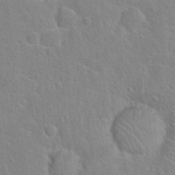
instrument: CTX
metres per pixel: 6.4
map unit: Hto
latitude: 21.5938
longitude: -47.3482
